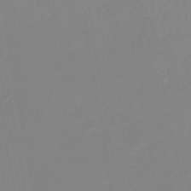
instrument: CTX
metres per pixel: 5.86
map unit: HNb
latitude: -45.0486
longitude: 55.3132
